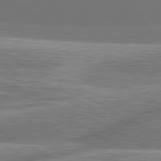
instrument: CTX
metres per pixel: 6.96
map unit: lApd
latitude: 81.1214
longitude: -165.7261
